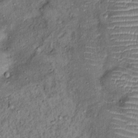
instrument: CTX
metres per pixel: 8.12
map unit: Ht
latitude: 13.4993
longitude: -40.7057
